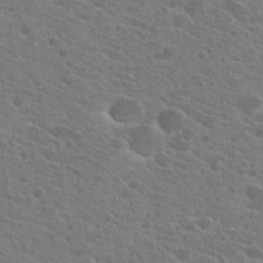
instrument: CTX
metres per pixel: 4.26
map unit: Hto
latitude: 22.1389
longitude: -39.6694
